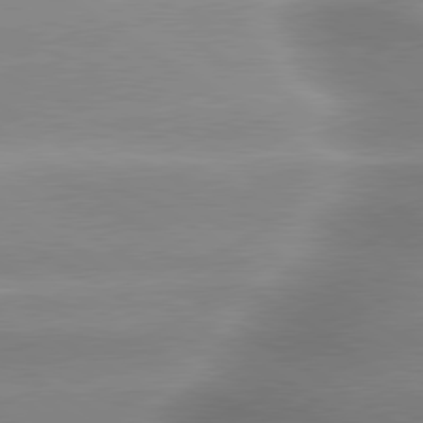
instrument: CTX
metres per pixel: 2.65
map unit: lApd
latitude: 80.0255
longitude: -136.8191
